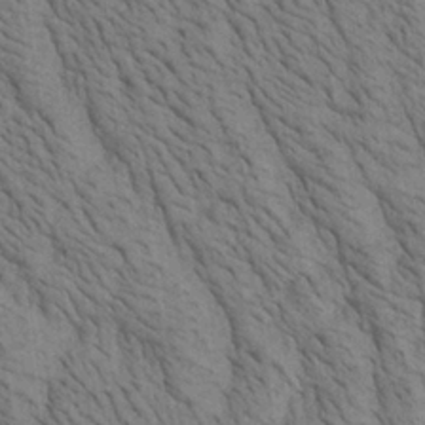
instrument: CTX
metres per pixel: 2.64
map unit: lAa
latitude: 22.2522
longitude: -138.8002
